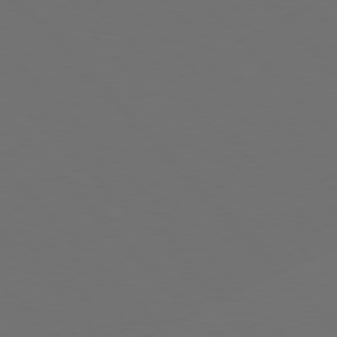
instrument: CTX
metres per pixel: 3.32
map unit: Hpe
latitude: 76.5168
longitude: -169.3104
